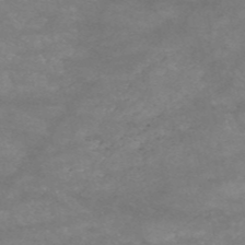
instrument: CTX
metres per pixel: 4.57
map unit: HNb
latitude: -53.3509
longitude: -41.5182
